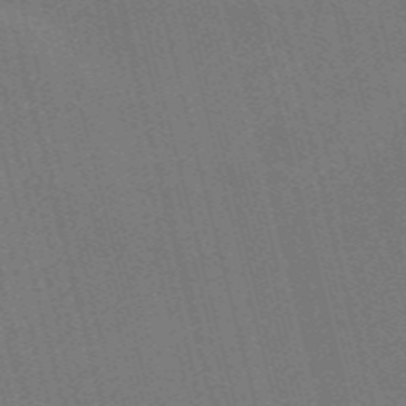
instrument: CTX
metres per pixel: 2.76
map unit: Nve
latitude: -58.1605
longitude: 62.2550
